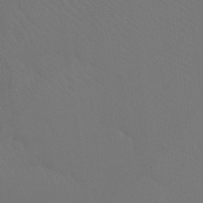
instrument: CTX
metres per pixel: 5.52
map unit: Ht
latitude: -9.1431
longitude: -38.4790
